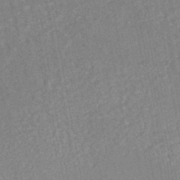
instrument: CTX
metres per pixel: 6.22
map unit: HNhu
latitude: -44.3495
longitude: 106.3873
